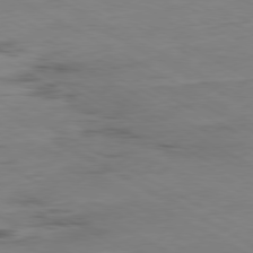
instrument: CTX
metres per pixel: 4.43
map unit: Ap
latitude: -80.2551
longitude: -77.1214
